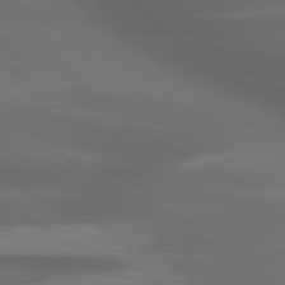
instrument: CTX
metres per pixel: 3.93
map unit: lApd
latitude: 79.7261
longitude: -119.7638
